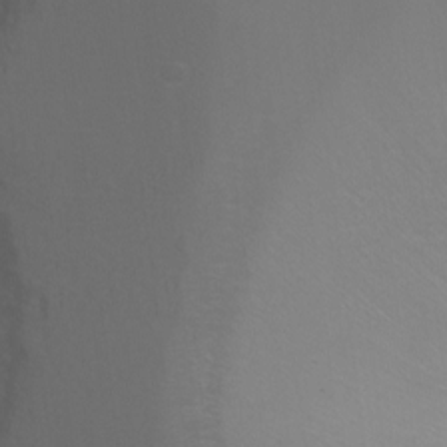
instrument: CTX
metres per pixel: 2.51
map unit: Ht
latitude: -6.1605
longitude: -34.8758
